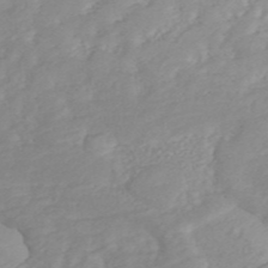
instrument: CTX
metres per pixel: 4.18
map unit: ANa
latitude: 45.8016
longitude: 22.9731
